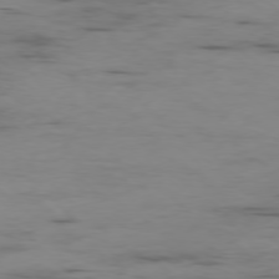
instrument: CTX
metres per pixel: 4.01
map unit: Ap
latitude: -77.5777
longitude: -81.9339
